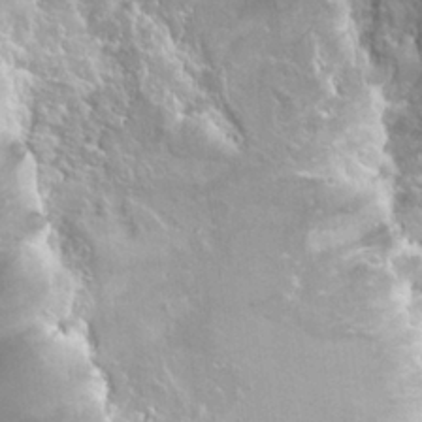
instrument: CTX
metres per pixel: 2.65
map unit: Hto
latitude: 23.1592
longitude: -40.1010
